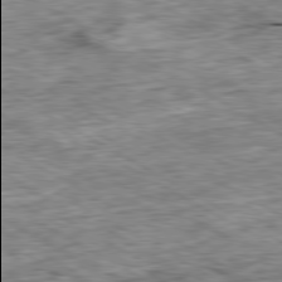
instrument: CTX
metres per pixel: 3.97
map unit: Ap
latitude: -80.5952
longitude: -89.9906
